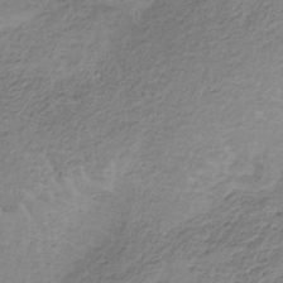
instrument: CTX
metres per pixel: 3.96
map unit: HNb
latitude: -33.0487
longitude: 62.9163
